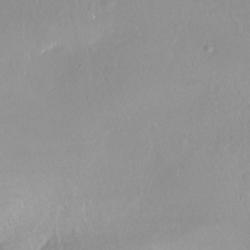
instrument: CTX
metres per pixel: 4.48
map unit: Nhe
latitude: -28.0850
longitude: -110.0444
